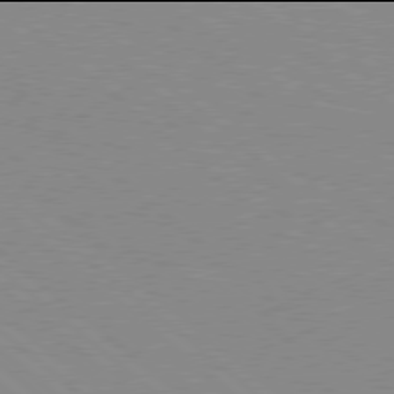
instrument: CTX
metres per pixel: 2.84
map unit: Hpe
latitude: 77.9906
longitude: -160.2144
